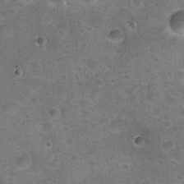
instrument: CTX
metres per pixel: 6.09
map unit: Hto
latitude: 22.7057
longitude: -49.7072
